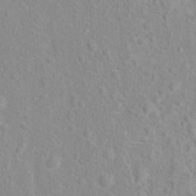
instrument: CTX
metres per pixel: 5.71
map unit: Hto
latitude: 16.2712
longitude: -41.8016
